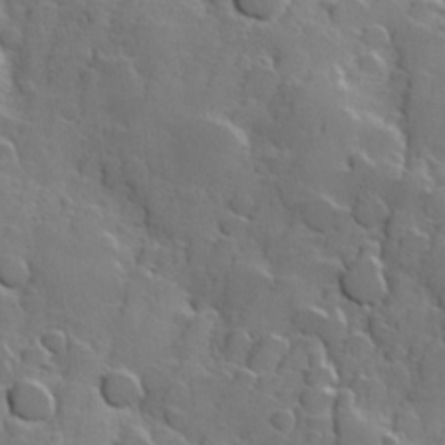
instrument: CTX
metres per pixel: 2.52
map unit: Hve
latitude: 23.4993
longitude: 147.7666
